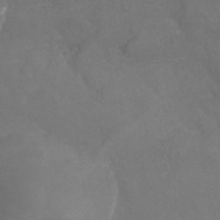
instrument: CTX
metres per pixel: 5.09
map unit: Nhu
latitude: -25.6911
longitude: -56.9891
